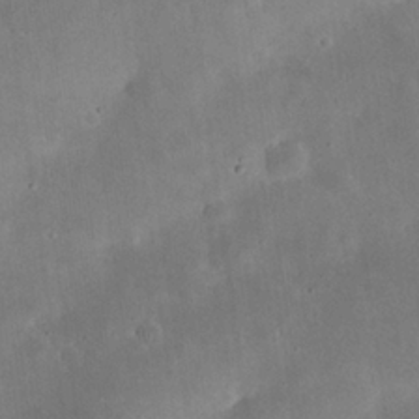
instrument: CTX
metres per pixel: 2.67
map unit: eHh
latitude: 25.7638
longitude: -68.0633
